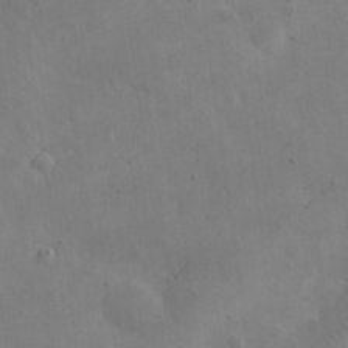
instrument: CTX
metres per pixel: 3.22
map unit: eHh
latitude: 25.4804
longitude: -67.3670
